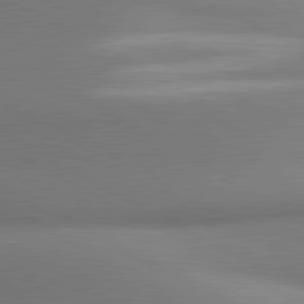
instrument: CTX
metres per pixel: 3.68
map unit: lApd
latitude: 81.0269
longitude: 135.9178
